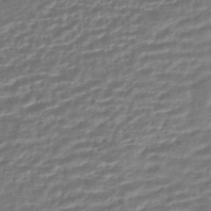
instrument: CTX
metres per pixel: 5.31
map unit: HNhu
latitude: -45.5777
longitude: 100.1227
